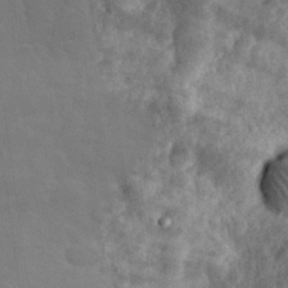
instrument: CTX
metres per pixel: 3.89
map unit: eHh
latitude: 31.5183
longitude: -69.8961
